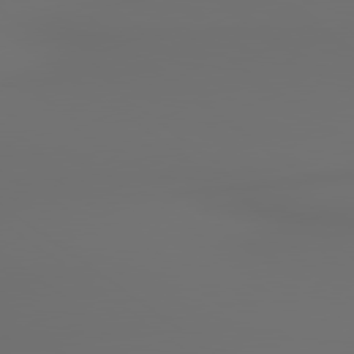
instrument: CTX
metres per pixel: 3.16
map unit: lApd
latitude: 79.7261
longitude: 177.4077
